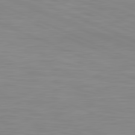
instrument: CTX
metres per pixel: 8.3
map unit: lApd
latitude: 81.4426
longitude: -169.1025
